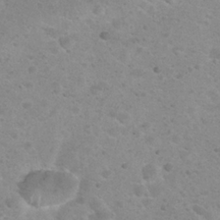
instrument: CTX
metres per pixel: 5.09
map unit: Hto
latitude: 24.2144
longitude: -49.8016
